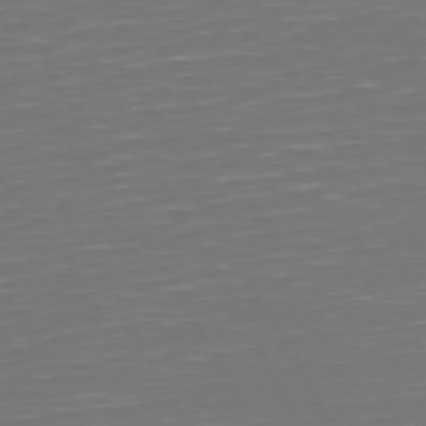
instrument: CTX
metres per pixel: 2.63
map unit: Hpe
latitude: 72.0633
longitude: -125.9150
